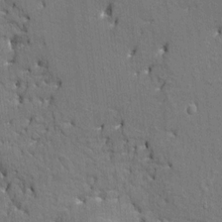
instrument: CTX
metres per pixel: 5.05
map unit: HNhu
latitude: 7.9906
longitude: -4.8380
